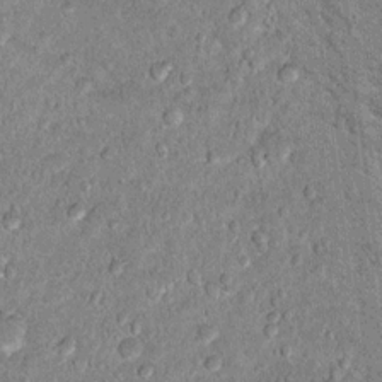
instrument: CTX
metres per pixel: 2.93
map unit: Hto
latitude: 13.9528
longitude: -33.7827
